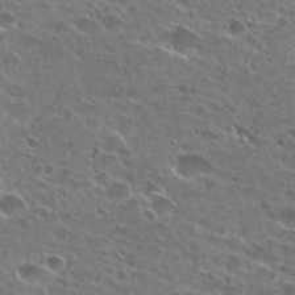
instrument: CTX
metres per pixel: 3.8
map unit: Hto
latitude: 26.5735
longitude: -43.8772
